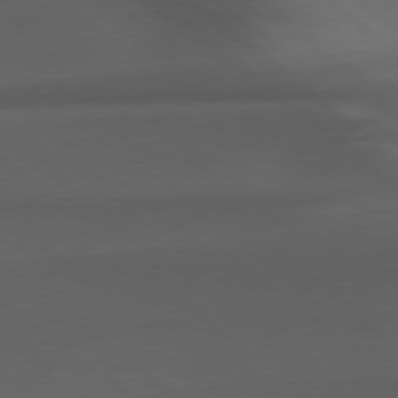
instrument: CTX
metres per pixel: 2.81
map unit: Hpe
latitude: 77.9150
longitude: -127.2726
